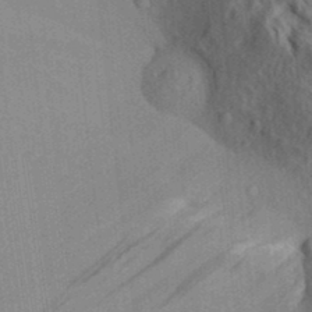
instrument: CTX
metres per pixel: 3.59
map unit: Aa
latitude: 30.4601
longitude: -138.9514
